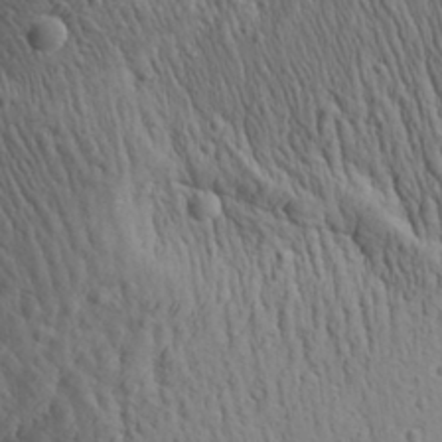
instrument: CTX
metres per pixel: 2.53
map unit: Aa
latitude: 27.8961
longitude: -141.0269
